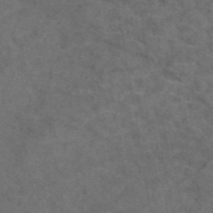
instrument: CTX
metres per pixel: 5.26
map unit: eAb
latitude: 47.9339
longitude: 109.1809
